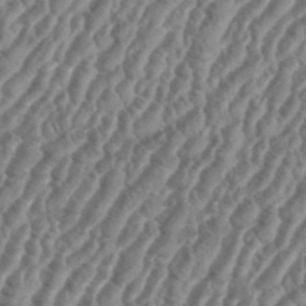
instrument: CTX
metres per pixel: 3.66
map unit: eHh
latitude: 36.8569
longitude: -136.2901
